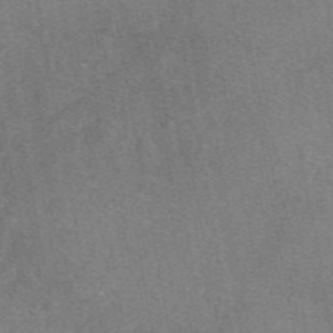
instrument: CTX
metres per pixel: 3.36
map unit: eAb
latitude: 48.7435
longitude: 113.2187
